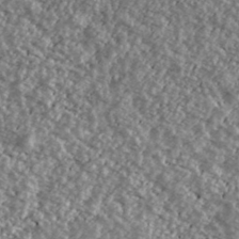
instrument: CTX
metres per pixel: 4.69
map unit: Ave
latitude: 40.1388
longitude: -111.4993
